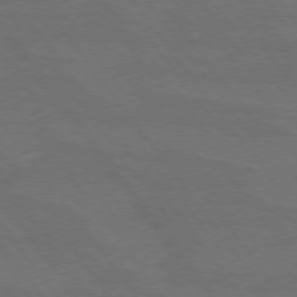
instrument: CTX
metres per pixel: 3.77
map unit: lApd
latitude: 75.0270
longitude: -57.2725
